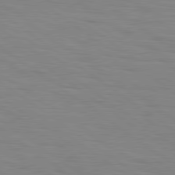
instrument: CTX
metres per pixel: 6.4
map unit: lApd
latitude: 79.4994
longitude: -50.2711
